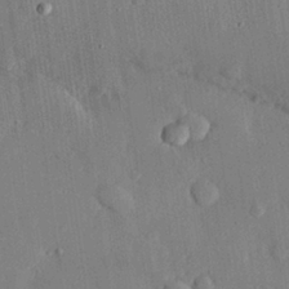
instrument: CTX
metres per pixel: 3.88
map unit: eHh
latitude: 28.4601
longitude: -80.3467
